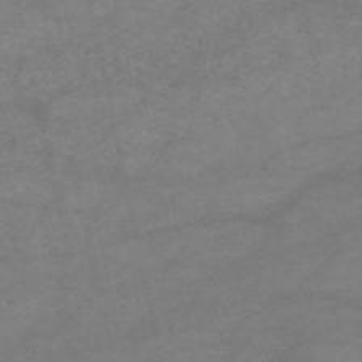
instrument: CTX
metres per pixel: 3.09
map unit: HNb
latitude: -54.1606
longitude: -41.4615
